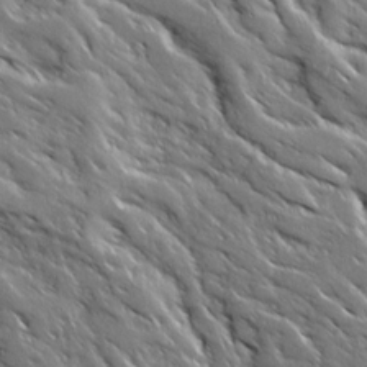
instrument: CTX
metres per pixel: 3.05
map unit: Ave
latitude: 19.0458
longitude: -136.1578
